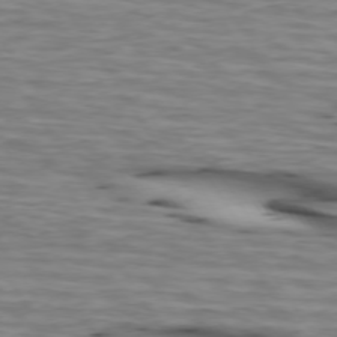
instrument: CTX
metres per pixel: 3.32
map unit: lApd
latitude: 73.8773
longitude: -64.1011
